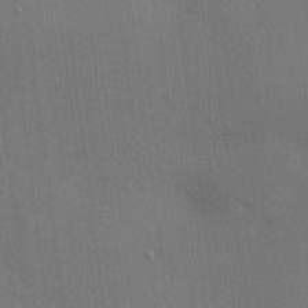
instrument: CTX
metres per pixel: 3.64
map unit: HNhu
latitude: 12.5546
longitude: 11.2376
